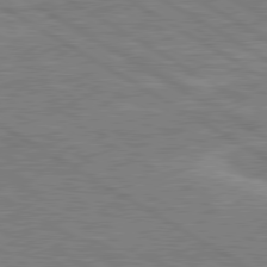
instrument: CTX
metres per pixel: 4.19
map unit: lApd
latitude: 79.6694
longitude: -123.9906
